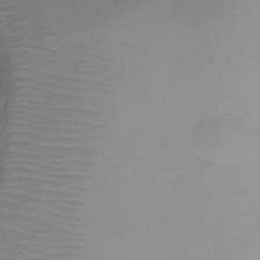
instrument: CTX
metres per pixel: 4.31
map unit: Ht
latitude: -6.8597
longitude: -29.8772
